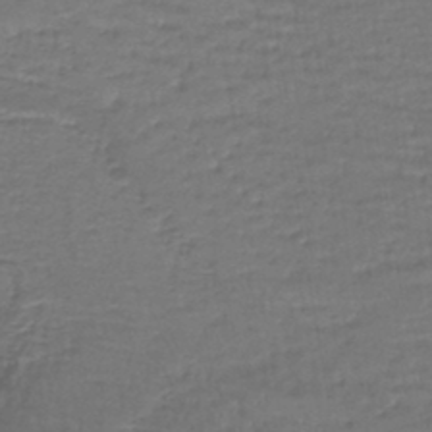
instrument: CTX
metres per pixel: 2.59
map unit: lHb
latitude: -43.9178
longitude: 59.1620
